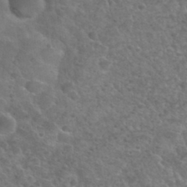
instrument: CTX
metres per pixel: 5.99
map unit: Hto
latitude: 33.2159
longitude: -49.8961
